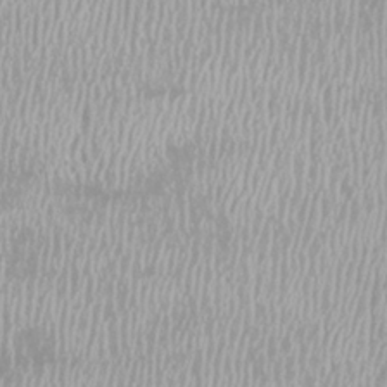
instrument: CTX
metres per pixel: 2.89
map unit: Htu
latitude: -8.7274
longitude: -76.4979
